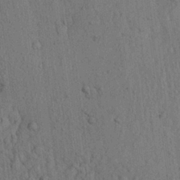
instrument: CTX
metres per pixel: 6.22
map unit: Ave
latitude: 23.6505
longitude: -134.6490
